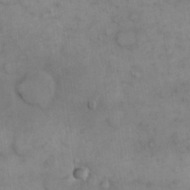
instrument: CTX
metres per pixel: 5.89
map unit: eHh
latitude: 15.4805
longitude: -67.0080
